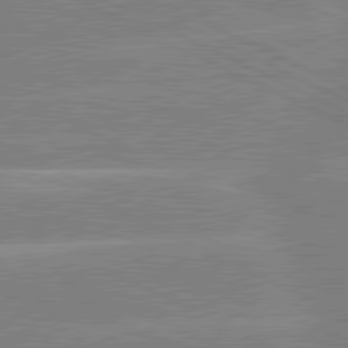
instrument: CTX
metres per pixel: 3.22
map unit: lApd
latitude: 80.7435
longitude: -125.8016
